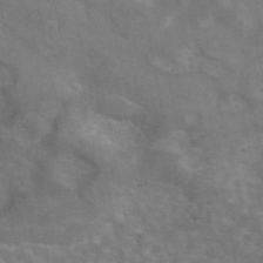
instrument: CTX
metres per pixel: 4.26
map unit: eAb
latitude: 45.7827
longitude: 116.1038
